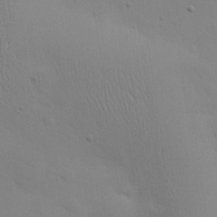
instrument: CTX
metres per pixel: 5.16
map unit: eHh
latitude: 25.4237
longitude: -66.0444
